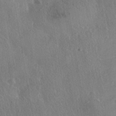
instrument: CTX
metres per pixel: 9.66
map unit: HNhu
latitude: -41.3132
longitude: 98.7085
